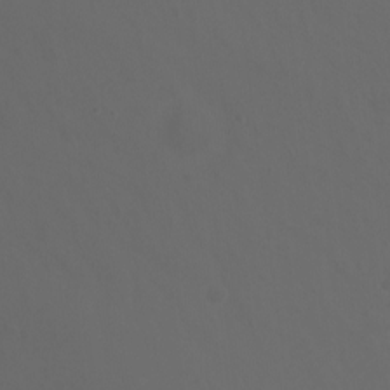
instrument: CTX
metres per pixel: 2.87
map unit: Ht
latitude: -1.0865
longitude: -46.2145
